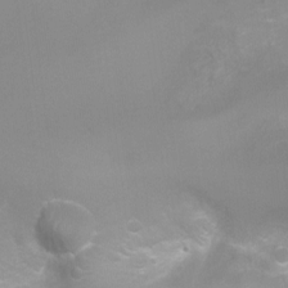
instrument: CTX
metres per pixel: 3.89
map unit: Ht
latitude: -2.9541
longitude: -25.3292
